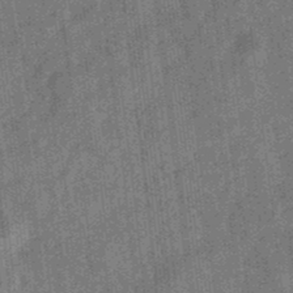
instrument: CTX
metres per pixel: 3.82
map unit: eHb
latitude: -34.6896
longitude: 78.9730
